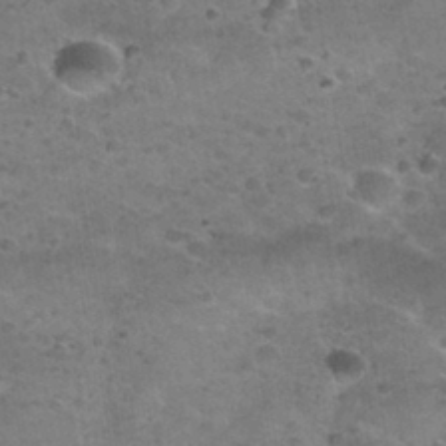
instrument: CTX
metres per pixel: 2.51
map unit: Nhu
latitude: 31.4427
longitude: -52.6869
